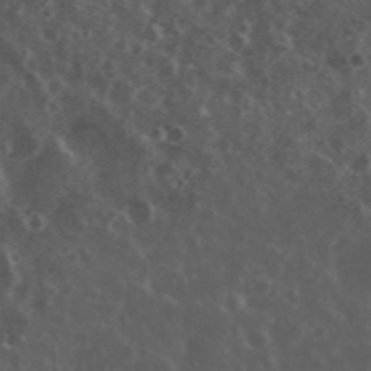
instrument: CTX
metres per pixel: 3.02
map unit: eHh
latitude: 34.8947
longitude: -59.7450
